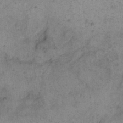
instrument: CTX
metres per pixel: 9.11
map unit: eHh
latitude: 15.2726
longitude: -66.0822
